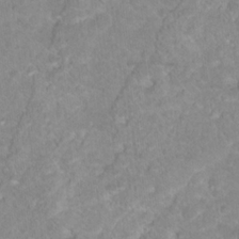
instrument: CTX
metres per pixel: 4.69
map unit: Hto
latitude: 18.2711
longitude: -37.7072
